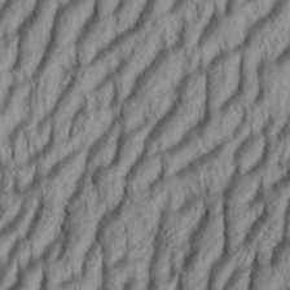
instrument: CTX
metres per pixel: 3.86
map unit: Aa
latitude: 34.0822
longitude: -137.2915
